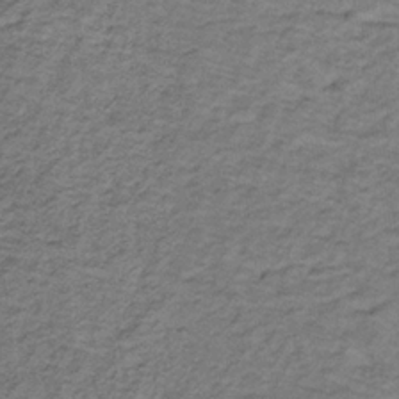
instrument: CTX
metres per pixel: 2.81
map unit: lHb
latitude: -32.0283
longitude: 65.1242
